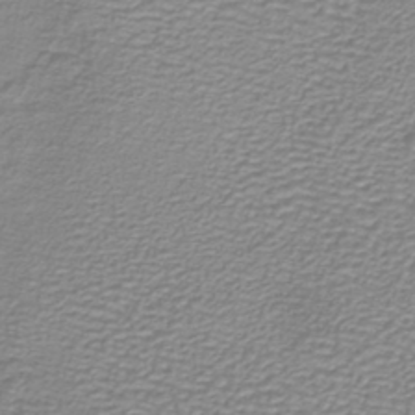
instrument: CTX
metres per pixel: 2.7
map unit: lHb
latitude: -40.0472
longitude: 61.3888
